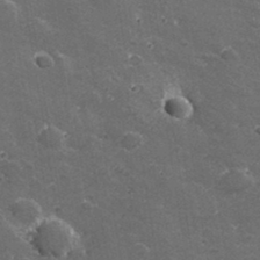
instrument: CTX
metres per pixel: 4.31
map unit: lHvf
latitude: 35.4615
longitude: -91.6316
